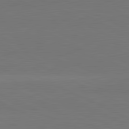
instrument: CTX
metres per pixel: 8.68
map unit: lApd
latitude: 81.7450
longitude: 157.8989
